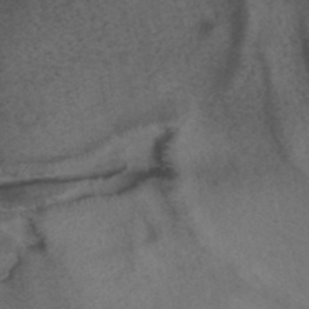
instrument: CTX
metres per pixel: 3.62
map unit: ANa
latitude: 39.8016
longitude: 28.9920
